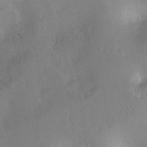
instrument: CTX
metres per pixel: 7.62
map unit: Ht
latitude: -14.5007
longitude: -41.3481
